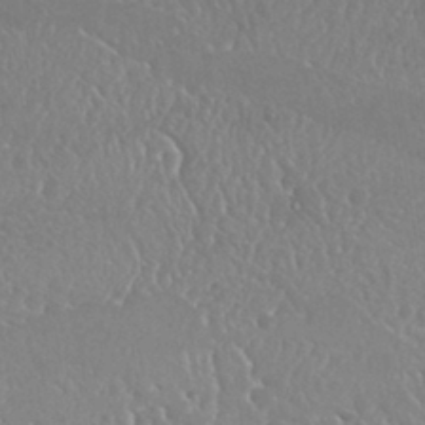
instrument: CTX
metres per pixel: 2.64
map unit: Nhu
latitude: 25.2159
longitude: -60.3089
